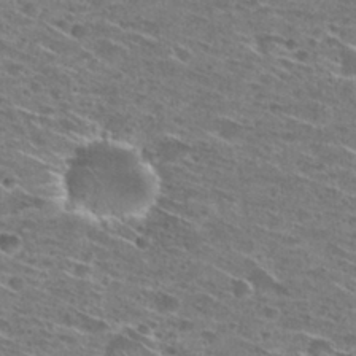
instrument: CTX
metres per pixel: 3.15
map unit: Hto
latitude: 28.2900
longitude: -45.6883
